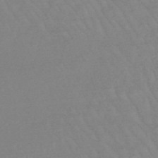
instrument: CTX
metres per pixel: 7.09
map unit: eHb
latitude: -48.5007
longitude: 86.1417
